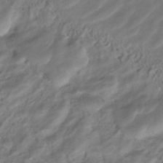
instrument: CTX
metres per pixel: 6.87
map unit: HNhu
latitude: -41.8422
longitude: 105.3509
